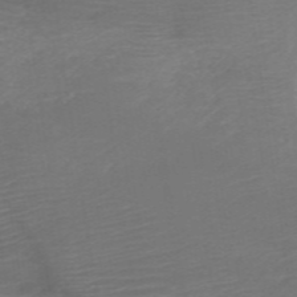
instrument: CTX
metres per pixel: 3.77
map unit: HNb
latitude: -50.1228
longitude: -45.4237
